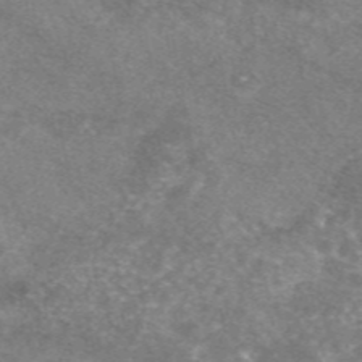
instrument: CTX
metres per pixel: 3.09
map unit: eAb
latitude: 47.2159
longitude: 125.3887
